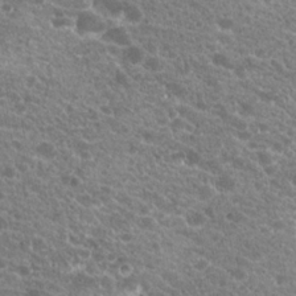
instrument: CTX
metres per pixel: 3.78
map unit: Hto
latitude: 20.0444
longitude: -34.2711
